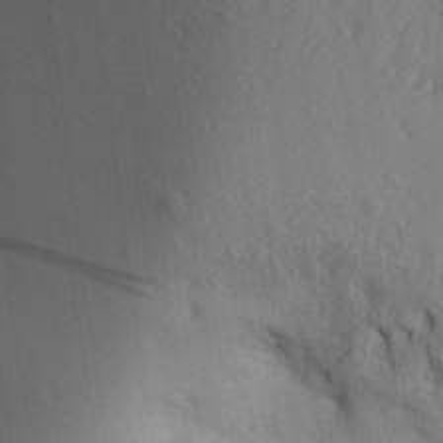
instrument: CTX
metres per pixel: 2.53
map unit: Aa
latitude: 30.9514
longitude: -140.4790
